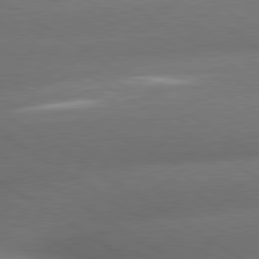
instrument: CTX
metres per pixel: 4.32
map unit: lApd
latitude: 79.8961
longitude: -154.5546
